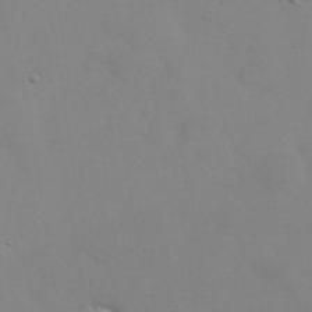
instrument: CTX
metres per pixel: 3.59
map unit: eHh
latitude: 38.5735
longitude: -67.1781
